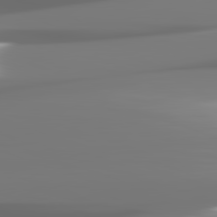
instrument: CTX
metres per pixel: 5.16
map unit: lApd
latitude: 82.3656
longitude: -146.0822
